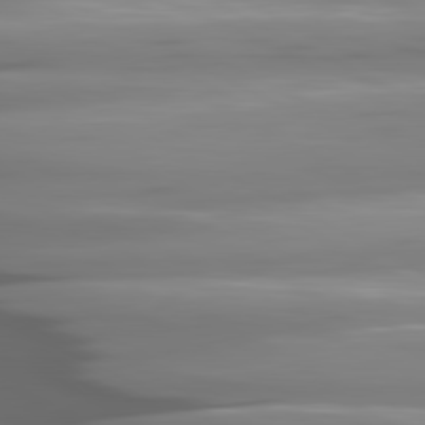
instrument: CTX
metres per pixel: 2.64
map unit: lApd
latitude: 80.8569
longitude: -145.2159
